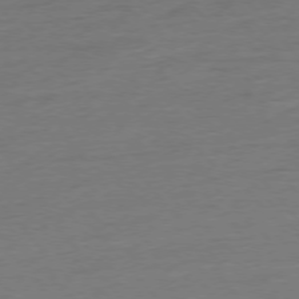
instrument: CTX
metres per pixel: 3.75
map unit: Hpe
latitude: -76.6707
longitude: -15.2348
